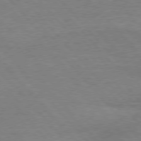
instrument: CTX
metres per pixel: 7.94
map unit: Hpe
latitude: 76.6490
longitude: -151.8772
